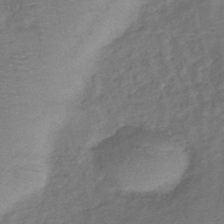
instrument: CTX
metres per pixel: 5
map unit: lHb
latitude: -42.0661
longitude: 80.8219
